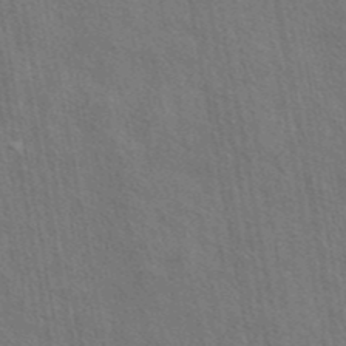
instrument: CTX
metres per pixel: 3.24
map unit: eAb
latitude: 43.5560
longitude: 113.4832
